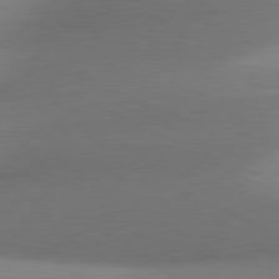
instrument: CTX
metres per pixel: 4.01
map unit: lApd
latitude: 80.9703
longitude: 130.3495
